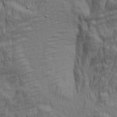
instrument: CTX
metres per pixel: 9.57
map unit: lAa
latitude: 5.2159
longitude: -115.3670
